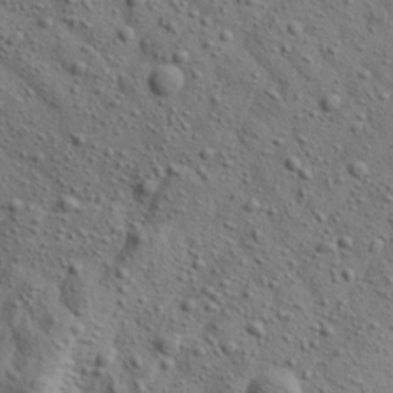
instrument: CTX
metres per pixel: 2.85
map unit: Aa
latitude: 23.7261
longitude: -143.8395
